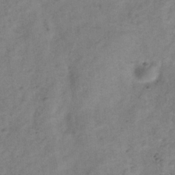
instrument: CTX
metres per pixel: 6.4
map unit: Hve
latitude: -33.7856
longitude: 89.6722
